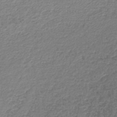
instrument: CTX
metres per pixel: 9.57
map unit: lHb
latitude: -44.4062
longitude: 59.5399
